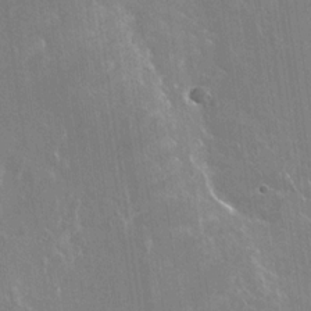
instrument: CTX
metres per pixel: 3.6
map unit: Nhu
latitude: -29.1998
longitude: -80.1389
